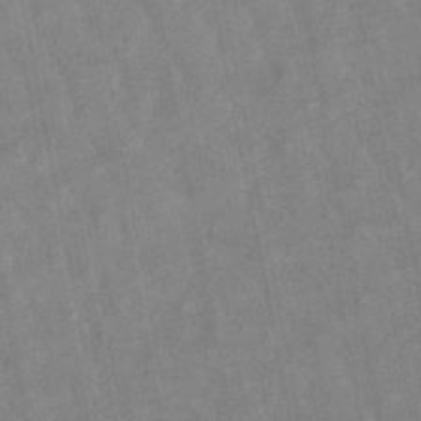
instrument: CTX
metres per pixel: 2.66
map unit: lHb
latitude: -48.3684
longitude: 80.1228
